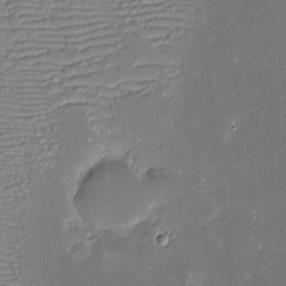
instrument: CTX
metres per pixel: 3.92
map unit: eHh
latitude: -3.1620
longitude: -86.2144
